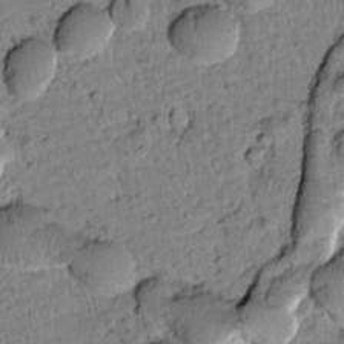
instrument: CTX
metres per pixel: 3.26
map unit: Htu
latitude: -2.1983
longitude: 173.3887
